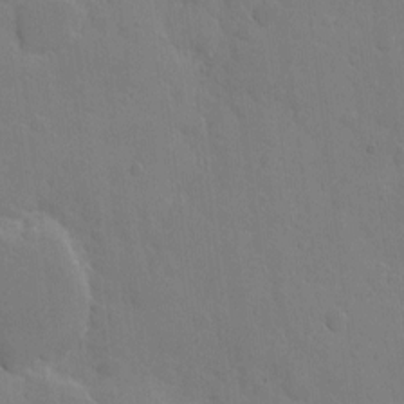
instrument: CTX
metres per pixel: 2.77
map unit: eHh
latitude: 5.6694
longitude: -66.0255
